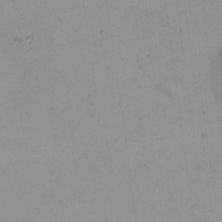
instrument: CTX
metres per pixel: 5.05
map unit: eHh
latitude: 24.3845
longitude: -64.5357
